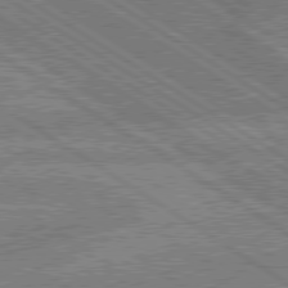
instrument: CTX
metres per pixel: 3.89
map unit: lApd
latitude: 79.4049
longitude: -162.5357
